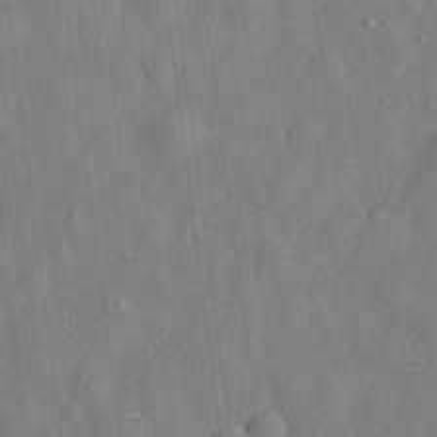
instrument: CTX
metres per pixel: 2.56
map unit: eHh
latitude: 29.6127
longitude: -76.8758
